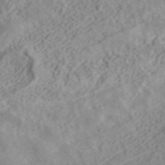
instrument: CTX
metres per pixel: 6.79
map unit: ANa
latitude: 40.0444
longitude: 34.5574
